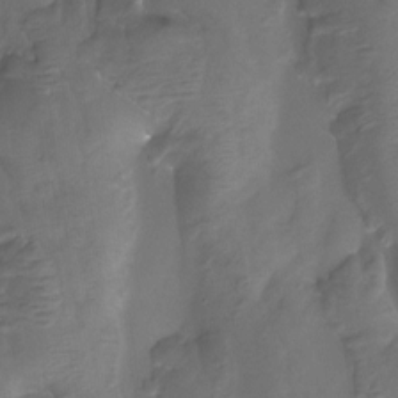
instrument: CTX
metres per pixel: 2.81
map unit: Htu
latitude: -14.1984
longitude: -45.8016
